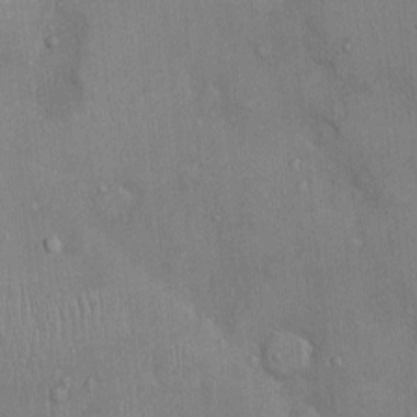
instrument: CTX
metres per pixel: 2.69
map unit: Ht
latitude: -3.3509
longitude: -14.5735
